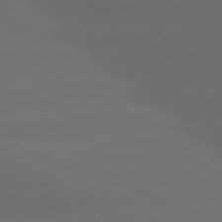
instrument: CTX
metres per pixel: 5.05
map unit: lApd
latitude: 80.5735
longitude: -145.8583
